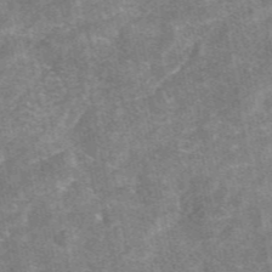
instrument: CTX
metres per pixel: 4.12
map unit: eAb
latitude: 47.1215
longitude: 121.4454
